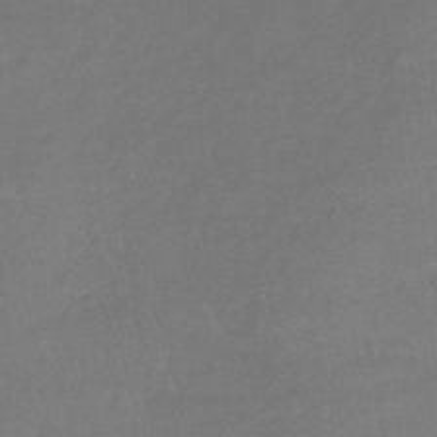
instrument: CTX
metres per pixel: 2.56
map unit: lHb
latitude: -40.7841
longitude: 66.7652
